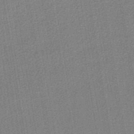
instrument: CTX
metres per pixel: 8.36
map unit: lHb
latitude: -41.5399
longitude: 62.5762
